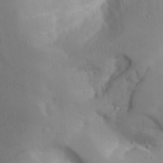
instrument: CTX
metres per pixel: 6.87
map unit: Aa
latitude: 24.4412
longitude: -127.8772
